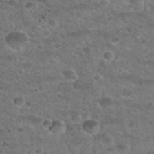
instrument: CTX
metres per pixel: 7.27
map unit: Nhu
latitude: 31.9906
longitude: -52.2334
